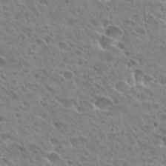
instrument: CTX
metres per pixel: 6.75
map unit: Hto
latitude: 28.7813
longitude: -39.2348
